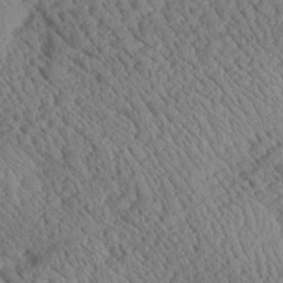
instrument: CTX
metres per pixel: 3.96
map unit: Aa
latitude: 24.7057
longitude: -134.5734
